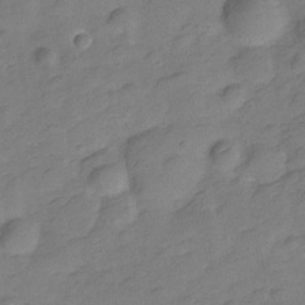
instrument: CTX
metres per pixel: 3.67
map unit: Hve
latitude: -28.2362
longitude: 92.4629
